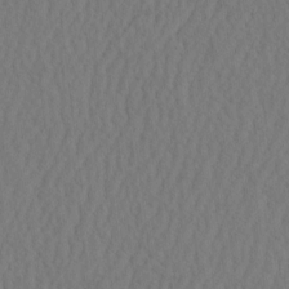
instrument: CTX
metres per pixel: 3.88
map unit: eHh
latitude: -2.8785
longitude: 16.4629
